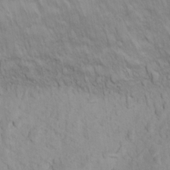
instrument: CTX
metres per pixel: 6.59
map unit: Ht
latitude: 11.5560
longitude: -32.5168
